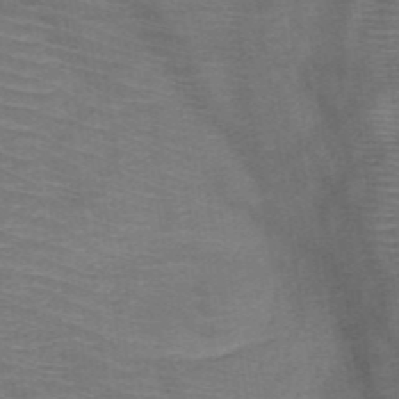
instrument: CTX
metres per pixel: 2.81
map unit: HNb
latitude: -47.8989
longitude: -45.6316
